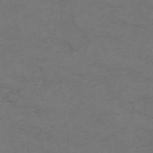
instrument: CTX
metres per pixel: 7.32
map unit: Hto
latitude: 8.0822
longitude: -35.4237
